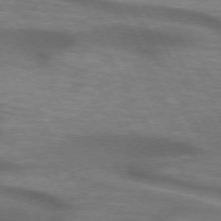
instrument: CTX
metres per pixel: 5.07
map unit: lApd
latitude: 72.3468
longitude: -50.4412
